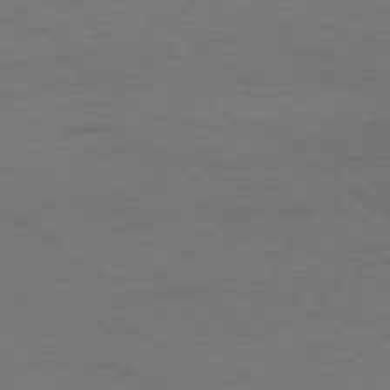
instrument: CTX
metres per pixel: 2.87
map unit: Hpe
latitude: -78.8597
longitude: 17.8801
